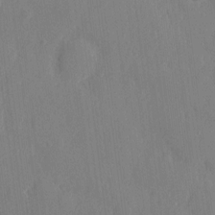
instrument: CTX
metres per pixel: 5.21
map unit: eHh
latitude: 5.9339
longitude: -72.8380
